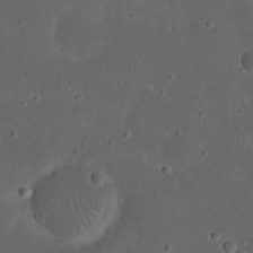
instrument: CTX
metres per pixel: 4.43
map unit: Nhu
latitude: 22.8380
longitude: -71.1214
